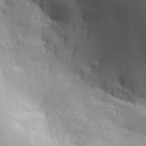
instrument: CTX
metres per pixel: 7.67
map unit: Aa
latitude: 25.0458
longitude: -126.8569
